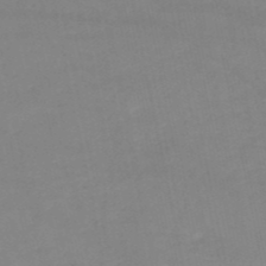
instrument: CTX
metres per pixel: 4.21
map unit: HNb
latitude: -50.5385
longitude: -40.2711
